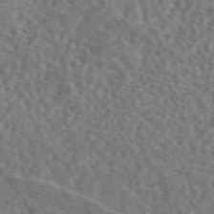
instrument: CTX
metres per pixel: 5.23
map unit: eAb
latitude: 44.8380
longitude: 111.4265
